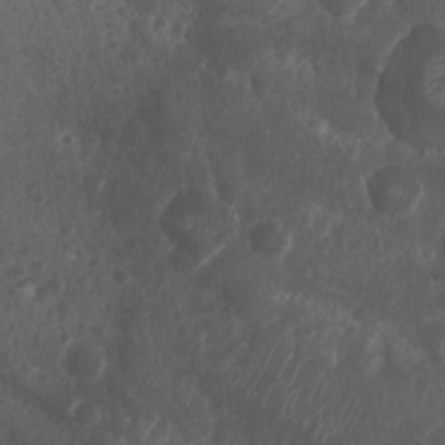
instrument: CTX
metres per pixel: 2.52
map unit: Nhu
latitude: 7.3293
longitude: -21.3293
